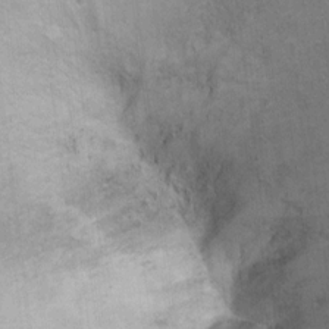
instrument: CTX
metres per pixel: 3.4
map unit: Hto
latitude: 6.4412
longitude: -36.7813
